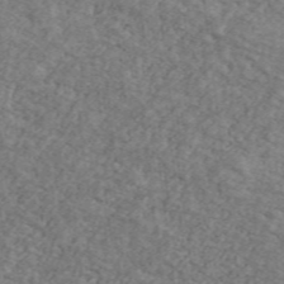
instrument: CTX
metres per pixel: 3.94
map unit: Ave
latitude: 41.7071
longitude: -110.3279
